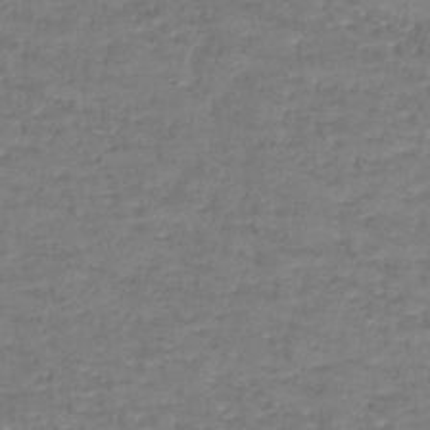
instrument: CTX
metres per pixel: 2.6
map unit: lHb
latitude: -43.1242
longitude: 59.3698
